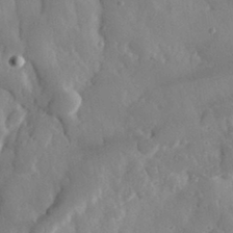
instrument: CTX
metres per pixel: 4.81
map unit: eHh
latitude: 32.4790
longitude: -80.5357
